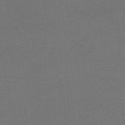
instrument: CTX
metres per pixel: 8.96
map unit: HNhu
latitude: -49.2187
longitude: 100.1038
